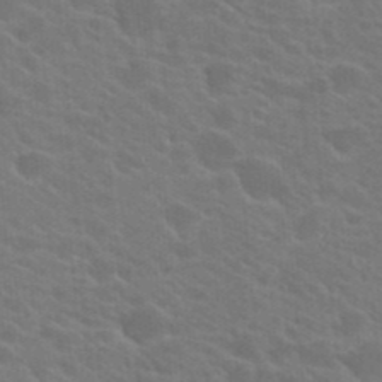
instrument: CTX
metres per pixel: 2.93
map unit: Hto
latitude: 23.3859
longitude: -36.8947
